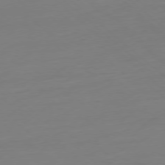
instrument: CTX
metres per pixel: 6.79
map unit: Ap
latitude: -78.2739
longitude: -77.5371
